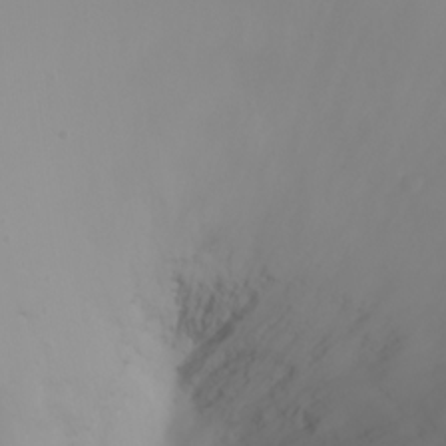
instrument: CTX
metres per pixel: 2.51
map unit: Ht
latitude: -2.4251
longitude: -62.0633
